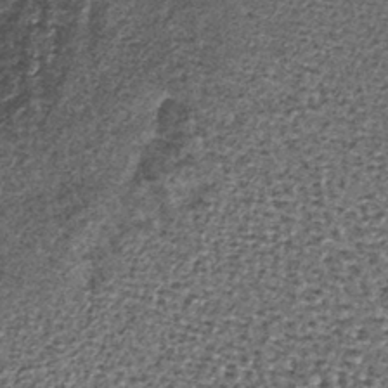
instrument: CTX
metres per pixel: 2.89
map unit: lHb
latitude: -39.2943
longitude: 64.0472
